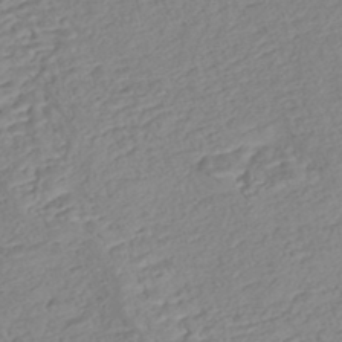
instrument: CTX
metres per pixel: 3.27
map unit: Nhe
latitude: -47.3698
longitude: -172.1766
